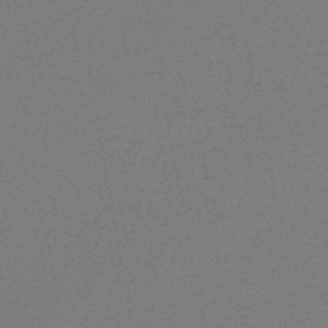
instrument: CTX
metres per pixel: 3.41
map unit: lHb
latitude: -46.4818
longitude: 66.4251
